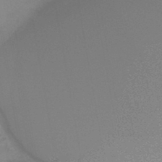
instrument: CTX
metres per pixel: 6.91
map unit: eHb
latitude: -44.9731
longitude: 86.7085
